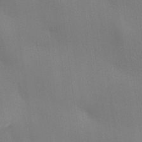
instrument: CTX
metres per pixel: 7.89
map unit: lHvf
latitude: 22.8947
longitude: 140.9919
